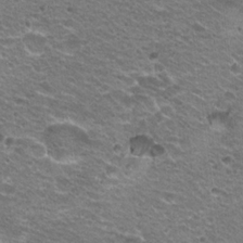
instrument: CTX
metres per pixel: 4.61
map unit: Hto
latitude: 21.1970
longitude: -32.8569
